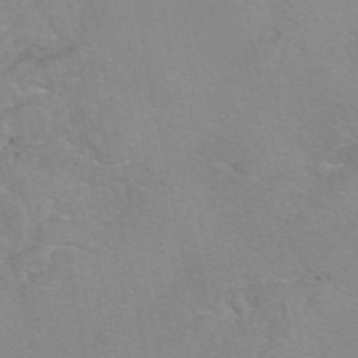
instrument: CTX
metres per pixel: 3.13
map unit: eAb
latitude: 49.4993
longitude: 104.5384
